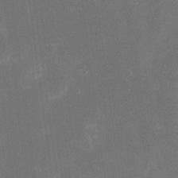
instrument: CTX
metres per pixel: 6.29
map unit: eHh
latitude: 19.0080
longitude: -70.4790
